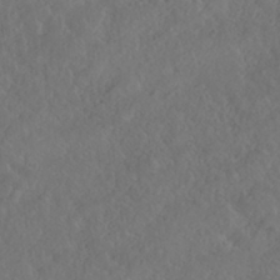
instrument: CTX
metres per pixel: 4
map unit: HNhu
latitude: -40.1795
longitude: 104.8219
